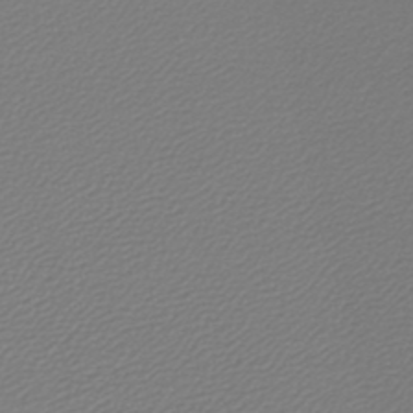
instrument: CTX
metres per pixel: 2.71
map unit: lHb
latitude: -46.3306
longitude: 59.8800
